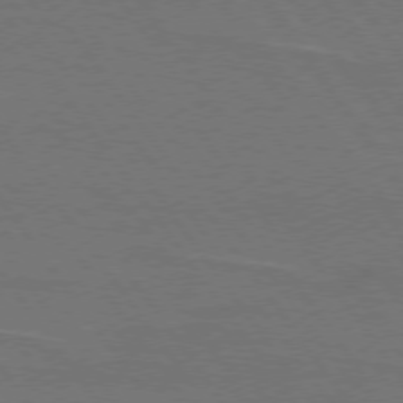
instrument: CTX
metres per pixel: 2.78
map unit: lApd
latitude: 74.9892
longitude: -56.8380
